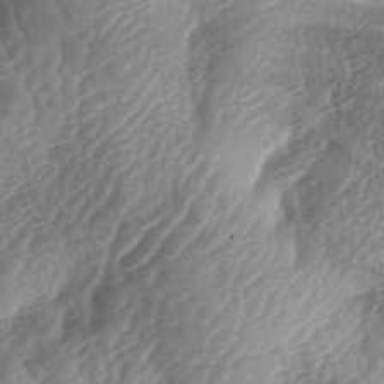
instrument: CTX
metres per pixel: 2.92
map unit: lAa
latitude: -4.2172
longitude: -126.7813
